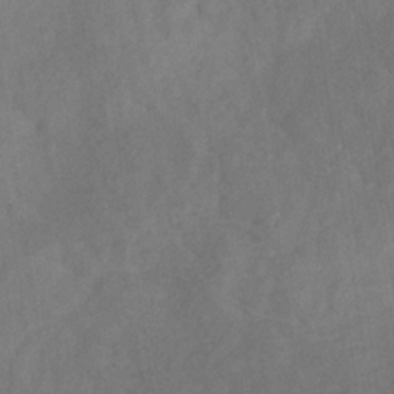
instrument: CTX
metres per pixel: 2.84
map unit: HNb
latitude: -31.0297
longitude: 62.3873
